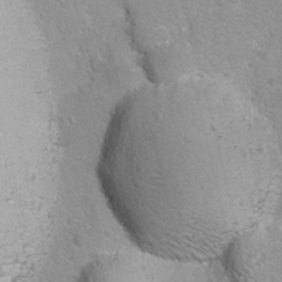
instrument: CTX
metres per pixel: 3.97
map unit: Ave
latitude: -10.5763
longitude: -120.6680
